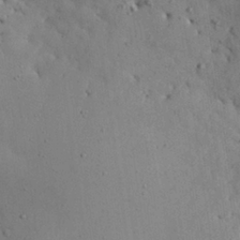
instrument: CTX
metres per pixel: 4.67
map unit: Nhu
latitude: 27.6883
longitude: -72.4601
